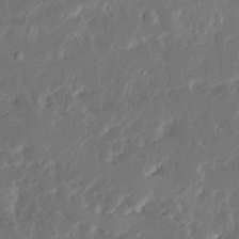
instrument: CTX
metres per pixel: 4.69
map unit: Ave
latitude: 15.2348
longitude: -138.2711
